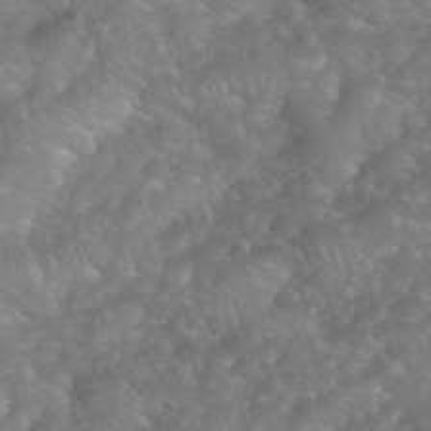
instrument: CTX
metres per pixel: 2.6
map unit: eHh
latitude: 39.6316
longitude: -58.7813
